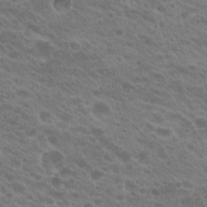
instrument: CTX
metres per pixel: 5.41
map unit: Hto
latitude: 22.0444
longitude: -37.9528
